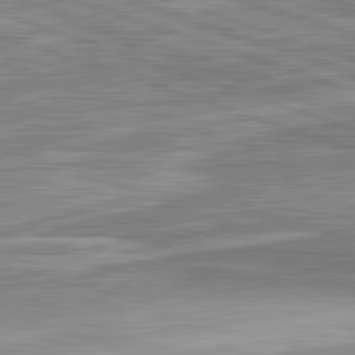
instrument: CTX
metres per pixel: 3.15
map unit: lApd
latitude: 82.3278
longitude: 138.7841
